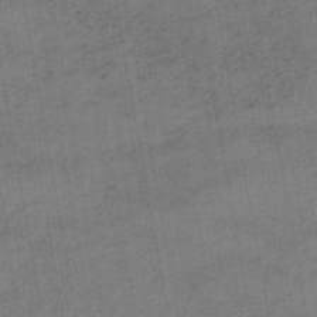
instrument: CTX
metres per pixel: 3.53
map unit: lHb
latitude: -43.6532
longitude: 72.9730
